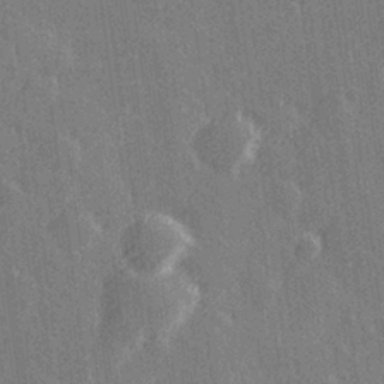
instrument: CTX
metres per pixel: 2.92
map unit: Hve
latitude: 27.7261
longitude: 146.0283
